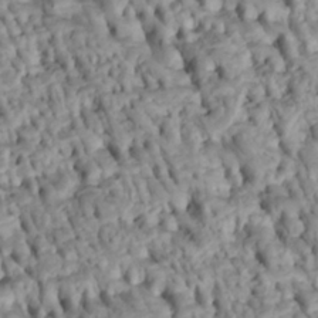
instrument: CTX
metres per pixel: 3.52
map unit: Htu
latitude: -4.9919
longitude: 152.8786
